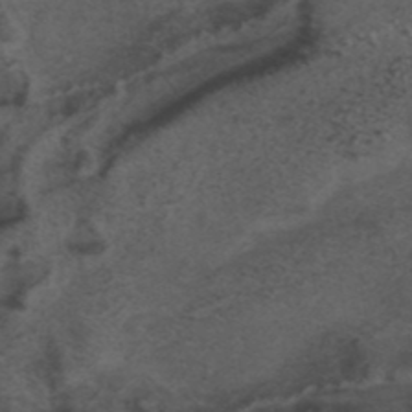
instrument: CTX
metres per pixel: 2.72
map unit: ANa
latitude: 39.9717
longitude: 28.7841
